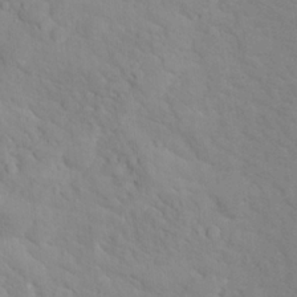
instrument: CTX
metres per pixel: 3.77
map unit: Hto
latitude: 16.5546
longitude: -36.0633
